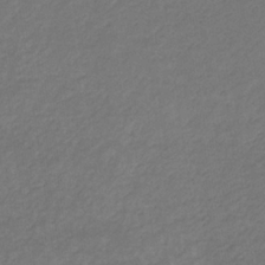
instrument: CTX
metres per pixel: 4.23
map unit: eHb
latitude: -32.8030
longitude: 70.2362
